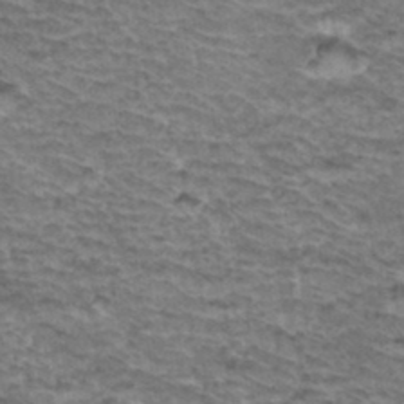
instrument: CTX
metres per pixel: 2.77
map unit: Hto
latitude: 36.7058
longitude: -43.5560
